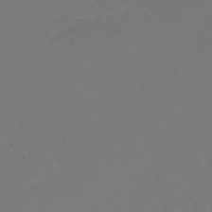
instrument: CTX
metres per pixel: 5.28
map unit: lHb
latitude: -45.4265
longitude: 78.5195
